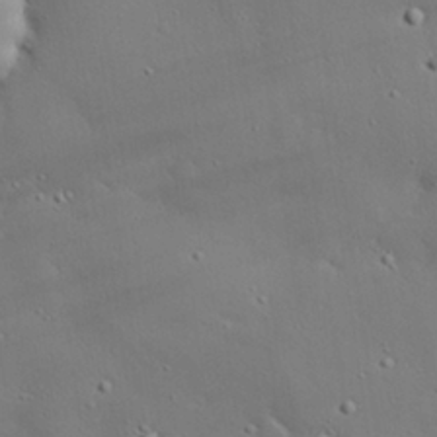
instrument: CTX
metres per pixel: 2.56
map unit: eHh
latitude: 28.2711
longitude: -82.4223
